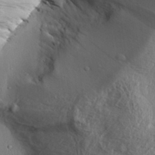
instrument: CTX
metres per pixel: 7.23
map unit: Aa
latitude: 30.8380
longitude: -136.4223
